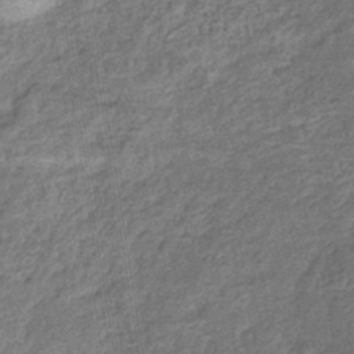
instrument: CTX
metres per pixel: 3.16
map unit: eHb
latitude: -36.4062
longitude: 79.5777
